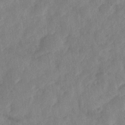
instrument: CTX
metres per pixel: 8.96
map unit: Nhe
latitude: -36.2172
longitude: -176.7624
